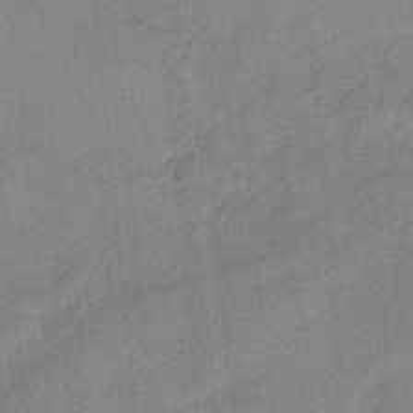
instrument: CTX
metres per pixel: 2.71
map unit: HNb
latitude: -35.0675
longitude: 57.1620
